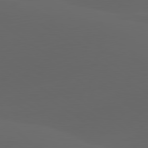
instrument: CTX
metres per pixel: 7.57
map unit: lApd
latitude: 80.0444
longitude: -94.2523
